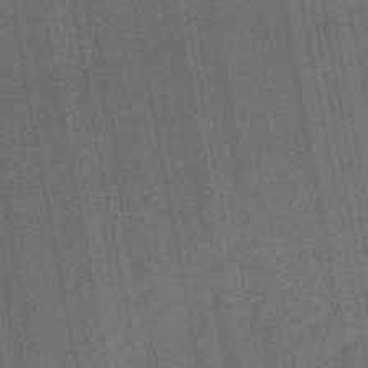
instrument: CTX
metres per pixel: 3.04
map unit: lHb
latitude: -45.0486
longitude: 58.2172
